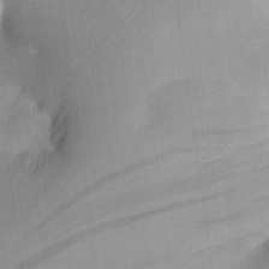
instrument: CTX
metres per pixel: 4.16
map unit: Aa
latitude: 22.1578
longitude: -147.1970
